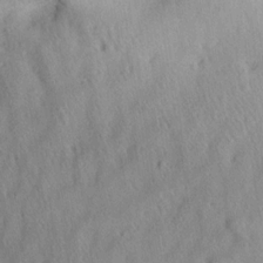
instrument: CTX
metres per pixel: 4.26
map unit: Aa
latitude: 13.2537
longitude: -141.9717
